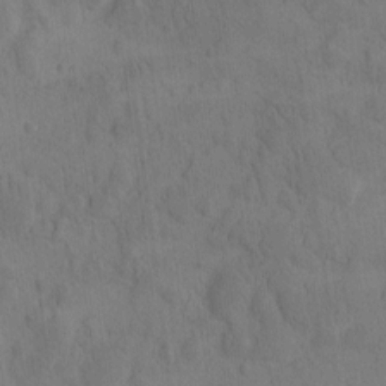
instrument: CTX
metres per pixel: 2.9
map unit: eHh
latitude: -1.6911
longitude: 16.3685
